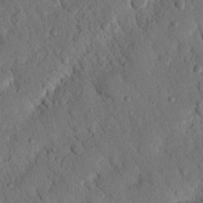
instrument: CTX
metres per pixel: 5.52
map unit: Nhu
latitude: 20.7058
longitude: -77.6505
